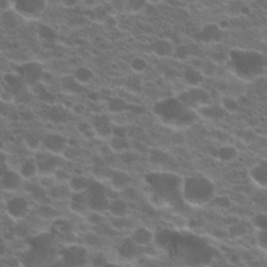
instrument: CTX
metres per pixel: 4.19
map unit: Hto
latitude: 20.5546
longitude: -36.3279
